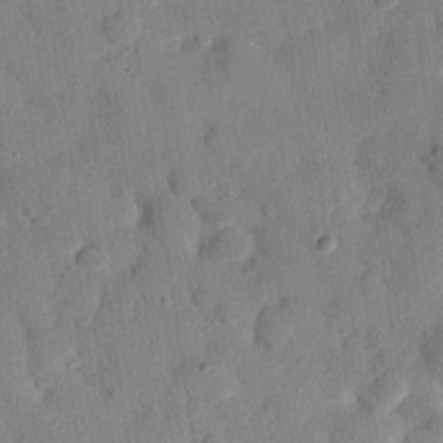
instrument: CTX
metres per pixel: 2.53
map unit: eHh
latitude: 27.1781
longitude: -77.1214
